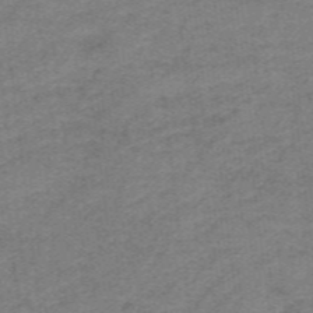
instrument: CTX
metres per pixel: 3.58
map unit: lHb
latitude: -41.0675
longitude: 53.9556
